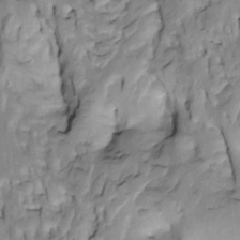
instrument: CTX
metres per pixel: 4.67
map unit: Htu
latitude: -4.4062
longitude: 150.3684
